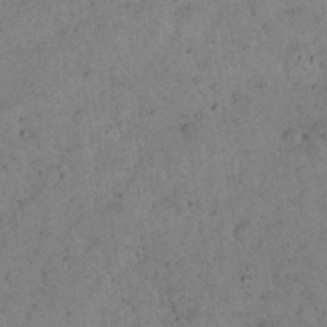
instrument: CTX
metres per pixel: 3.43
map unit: Nhu
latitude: 22.2522
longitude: -70.0822
